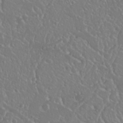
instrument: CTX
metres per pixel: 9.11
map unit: Nhu
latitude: 25.2159
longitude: -58.9136
